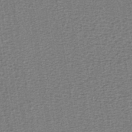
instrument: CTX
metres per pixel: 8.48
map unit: lHb
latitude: -40.5196
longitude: 62.7841
